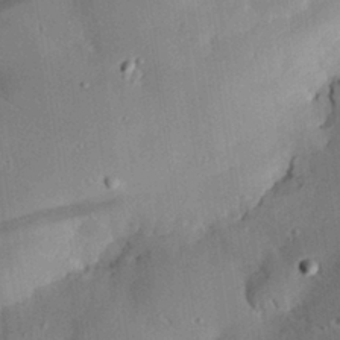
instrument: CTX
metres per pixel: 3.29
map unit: eHh
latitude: 28.6490
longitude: -82.1199
